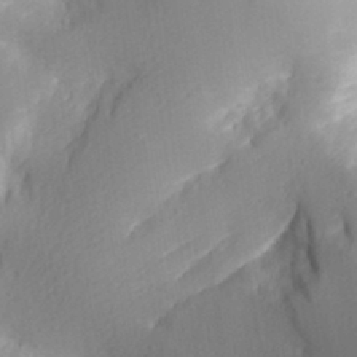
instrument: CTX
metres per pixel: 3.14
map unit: Aa
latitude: 30.1200
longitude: -141.4993
